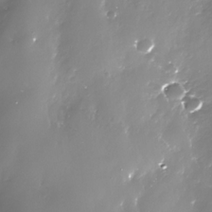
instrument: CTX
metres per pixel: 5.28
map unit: Nhe
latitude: -33.7667
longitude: -88.8191
